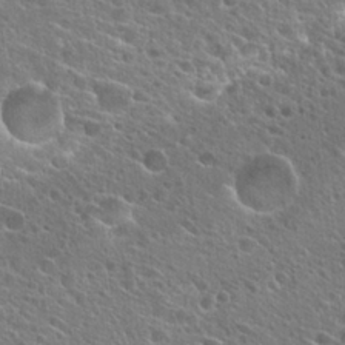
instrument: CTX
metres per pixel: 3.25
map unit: Hto
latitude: 25.8394
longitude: -44.3845
